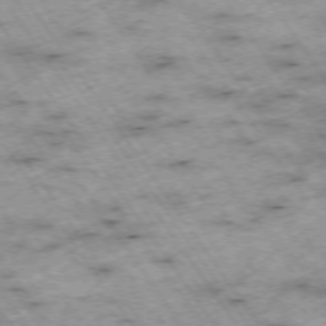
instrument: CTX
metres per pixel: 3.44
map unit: Hpe
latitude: -74.5007
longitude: 3.6343
